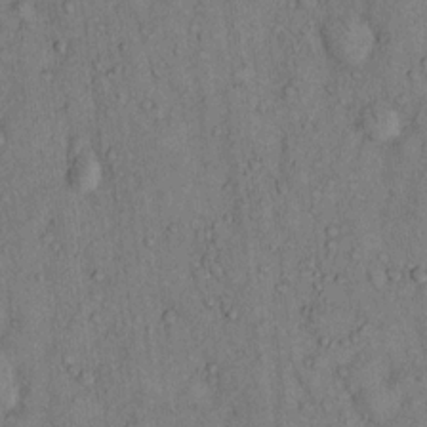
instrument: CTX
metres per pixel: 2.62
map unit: Hto
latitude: 13.2726
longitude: -58.4223
